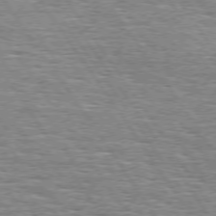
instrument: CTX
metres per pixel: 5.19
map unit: Hpe
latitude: 73.8395
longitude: -138.3278
